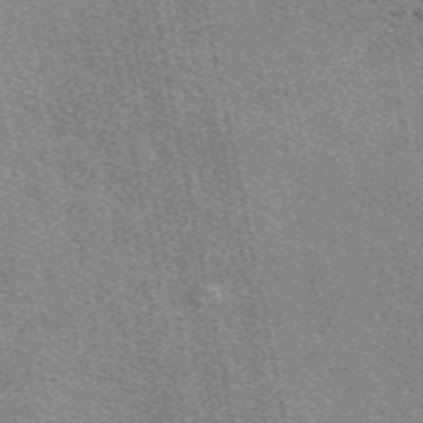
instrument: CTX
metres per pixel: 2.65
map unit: eAb
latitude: 49.2726
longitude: 106.3873
